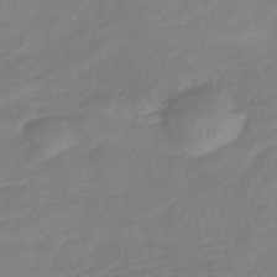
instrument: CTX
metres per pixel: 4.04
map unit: lHb
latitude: -37.6155
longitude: 71.9178
